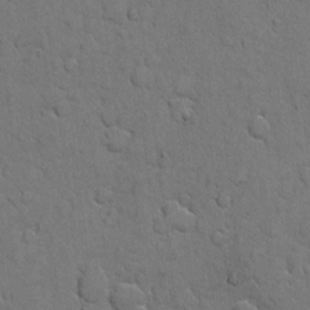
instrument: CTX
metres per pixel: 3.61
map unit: eHh
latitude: 5.9150
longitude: -65.0836
